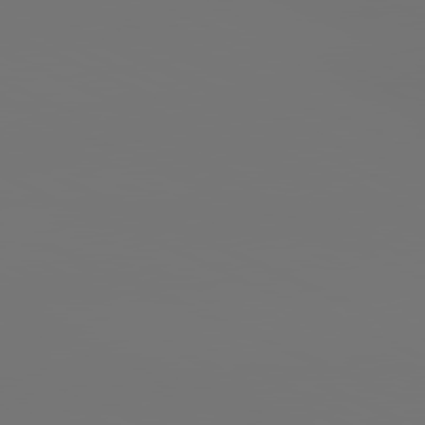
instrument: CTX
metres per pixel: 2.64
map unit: lApd
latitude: 81.2348
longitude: -152.6302
